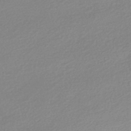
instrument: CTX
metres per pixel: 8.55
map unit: HNhu
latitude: -40.5574
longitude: 94.5195
